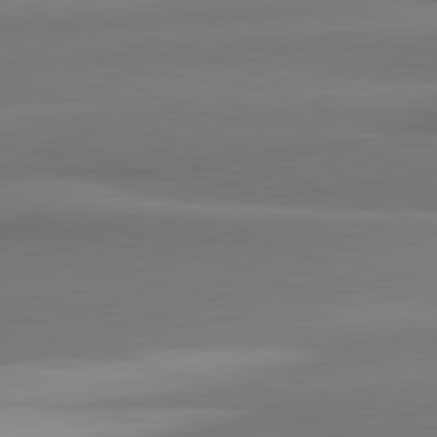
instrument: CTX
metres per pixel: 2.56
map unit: lApd
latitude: 82.2333
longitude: 169.1242
